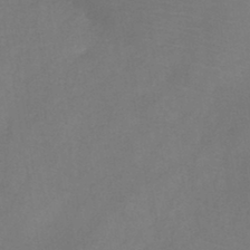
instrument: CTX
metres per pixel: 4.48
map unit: HNb
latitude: -44.6896
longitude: -39.2915
